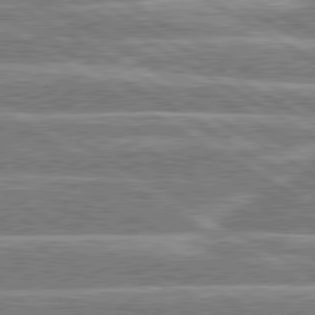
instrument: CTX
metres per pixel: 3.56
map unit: lApd
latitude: 80.5546
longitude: -130.7436
